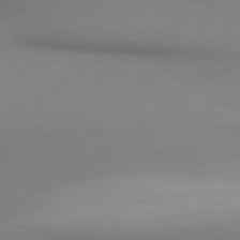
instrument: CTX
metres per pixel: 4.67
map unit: lApd
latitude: 80.4223
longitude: 135.6911
